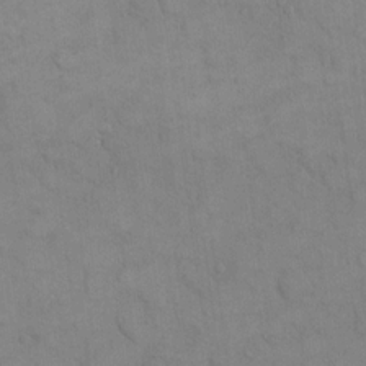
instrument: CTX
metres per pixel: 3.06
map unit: eHh
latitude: 16.3089
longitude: -66.8191
